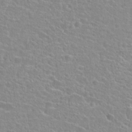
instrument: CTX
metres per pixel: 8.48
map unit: Hto
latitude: 24.0255
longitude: -44.8569
